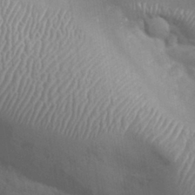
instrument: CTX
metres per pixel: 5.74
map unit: eHh
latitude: 32.2334
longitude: -61.8205
